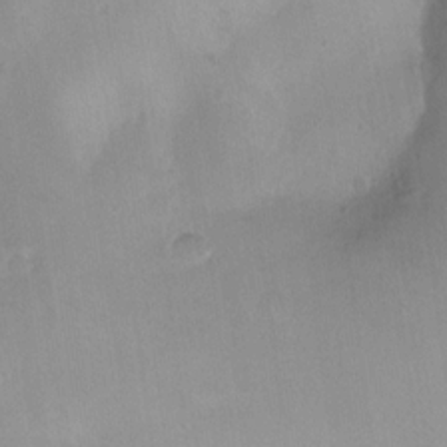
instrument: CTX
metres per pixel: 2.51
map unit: Ht
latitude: -11.4454
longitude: -39.4237
